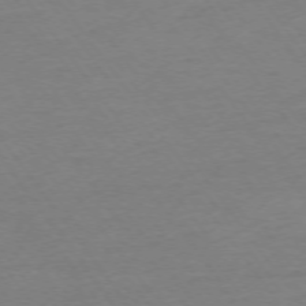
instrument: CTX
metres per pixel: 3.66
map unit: Ap
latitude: -75.0109
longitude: -83.8583
